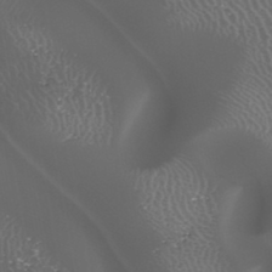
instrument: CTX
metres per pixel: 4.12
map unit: HNhu
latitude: -47.1998
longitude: 30.8975
